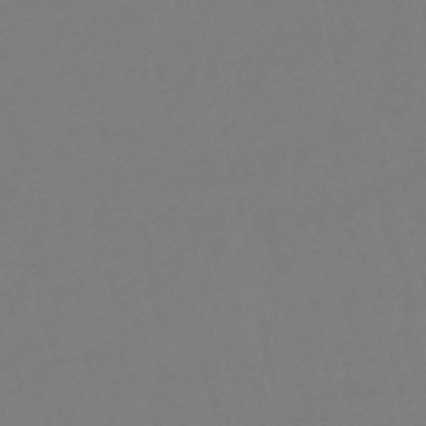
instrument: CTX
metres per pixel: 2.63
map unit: eHb
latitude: -49.0298
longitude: 85.9178
